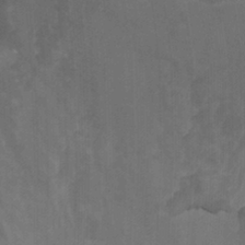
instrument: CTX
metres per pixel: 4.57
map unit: Ht
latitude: -0.9542
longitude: -17.0270
